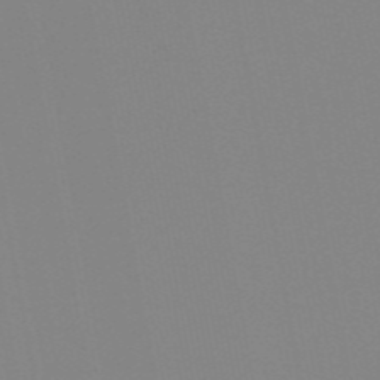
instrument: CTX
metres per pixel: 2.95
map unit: HNb
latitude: -54.1984
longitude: -49.1403
